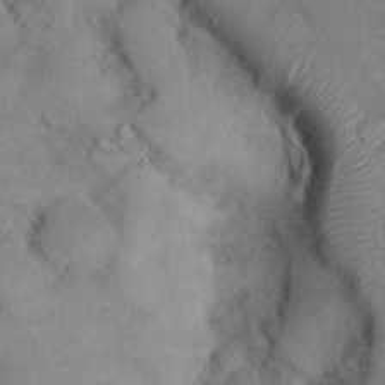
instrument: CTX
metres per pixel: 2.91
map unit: eHh
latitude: 21.2915
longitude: -59.7639
